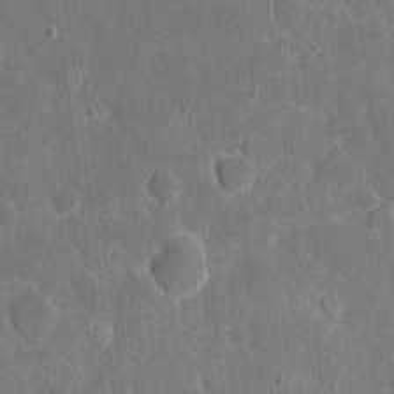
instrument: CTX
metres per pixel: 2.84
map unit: eHh
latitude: 5.0458
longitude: -67.6127
